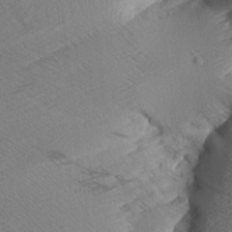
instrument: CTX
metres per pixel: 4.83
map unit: Aa
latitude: 7.7827
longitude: -140.4412
